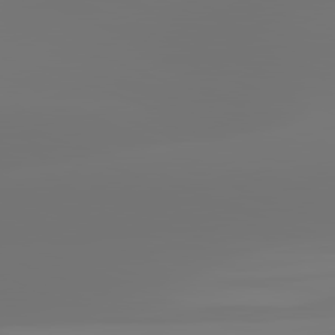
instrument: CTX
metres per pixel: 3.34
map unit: lApd
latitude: 81.6883
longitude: -154.1578
